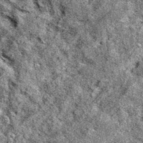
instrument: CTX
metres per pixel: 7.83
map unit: eAb
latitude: 37.5182
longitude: 105.6344
